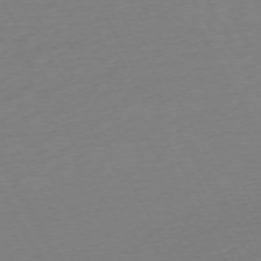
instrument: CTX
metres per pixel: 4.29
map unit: Ap
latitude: -74.0283
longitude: -69.4238
